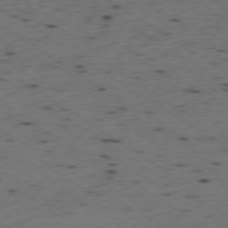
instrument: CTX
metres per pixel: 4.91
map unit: Ap
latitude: -77.6344
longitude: -71.2726
